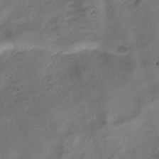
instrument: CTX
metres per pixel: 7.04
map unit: HNhu
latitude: -39.5210
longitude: 102.3117
